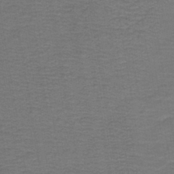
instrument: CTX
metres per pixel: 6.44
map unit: lHb
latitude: -43.3320
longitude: 53.7477
